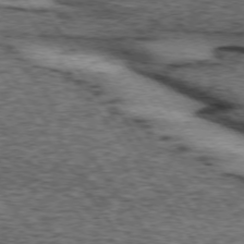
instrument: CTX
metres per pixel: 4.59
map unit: lApd
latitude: 73.8962
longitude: -75.7450
